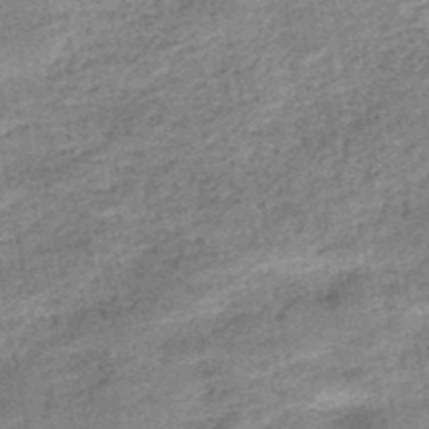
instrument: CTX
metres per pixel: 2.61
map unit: HNb
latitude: -50.5385
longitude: -49.8394
